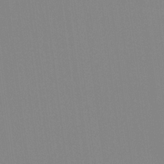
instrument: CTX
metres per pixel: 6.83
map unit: Hve
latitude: 17.9528
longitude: 150.1228
